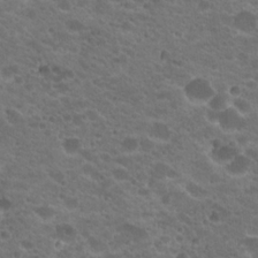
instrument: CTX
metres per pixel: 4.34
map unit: Hto
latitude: 20.5357
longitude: -35.7071
